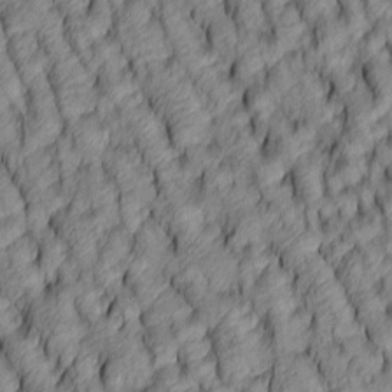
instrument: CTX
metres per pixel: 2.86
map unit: lAa
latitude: 5.2159
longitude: -116.1011
